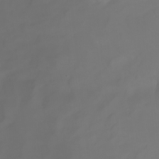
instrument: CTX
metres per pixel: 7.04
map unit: Nhu
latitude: -7.0864
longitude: -83.3859
